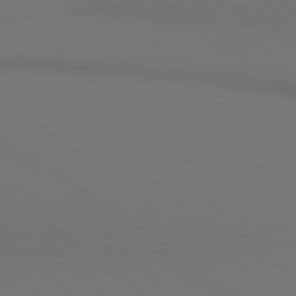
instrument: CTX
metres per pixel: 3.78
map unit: lApd
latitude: 80.8002
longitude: 153.5588
